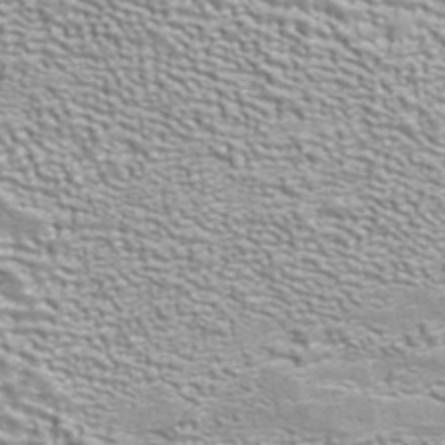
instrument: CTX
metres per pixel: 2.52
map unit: ANa
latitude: 41.1970
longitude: 18.2362
